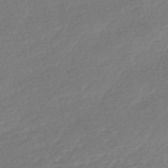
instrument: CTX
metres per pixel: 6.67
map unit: HNb
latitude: -48.7841
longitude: 58.1227
